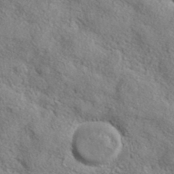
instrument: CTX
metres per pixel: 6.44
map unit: lHvf
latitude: 37.4993
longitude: -87.5749
